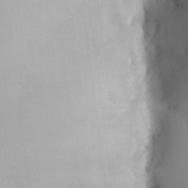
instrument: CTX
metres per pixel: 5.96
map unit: HNhu
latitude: 4.1767
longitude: -5.0269
